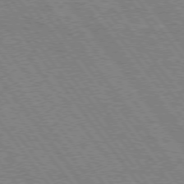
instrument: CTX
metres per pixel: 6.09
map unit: Hpe
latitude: 74.4979
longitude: -139.7827
